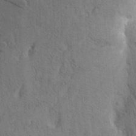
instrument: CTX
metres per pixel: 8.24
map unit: Aa
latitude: 26.1200
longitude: -148.6491
